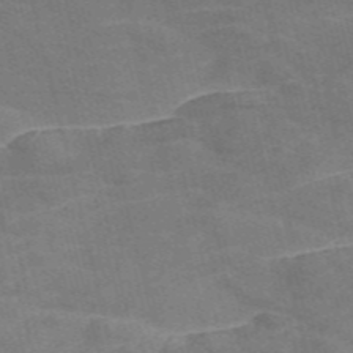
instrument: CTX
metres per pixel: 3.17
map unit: Nve
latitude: -57.4265
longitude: 51.1242
